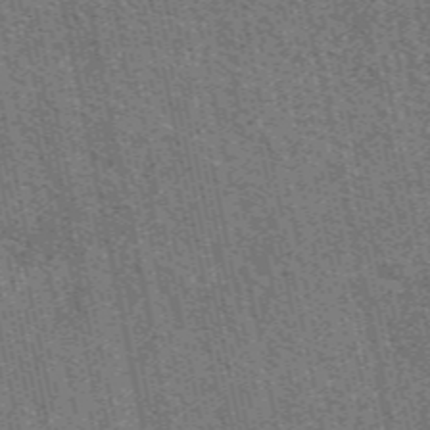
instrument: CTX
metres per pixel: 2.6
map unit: eAb
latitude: 51.5182
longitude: 114.7463
